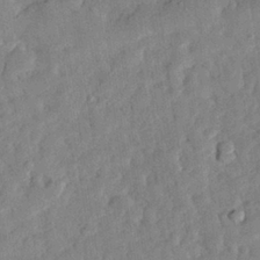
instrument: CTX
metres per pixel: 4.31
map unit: eHh
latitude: 27.6127
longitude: -77.1025
